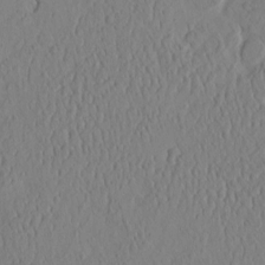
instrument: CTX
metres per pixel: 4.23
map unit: HNhu
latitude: -3.7855
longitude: 13.3888
